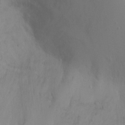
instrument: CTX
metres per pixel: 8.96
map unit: Ht
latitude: -8.9542
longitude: -32.3089
